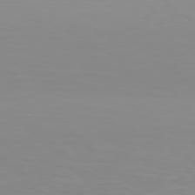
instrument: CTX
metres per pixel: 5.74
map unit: Hpe
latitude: 78.2901
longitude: -167.2537
